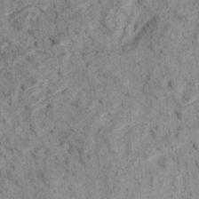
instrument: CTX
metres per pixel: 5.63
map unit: Ave
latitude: 18.2711
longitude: -134.3467
